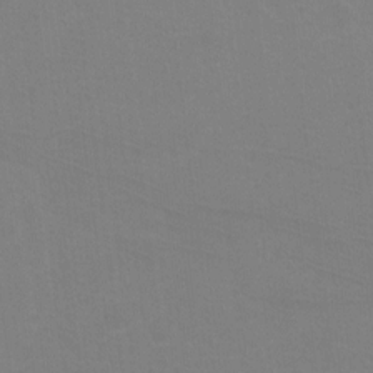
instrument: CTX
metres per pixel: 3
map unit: Ht
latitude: 2.2900
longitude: -33.7261
